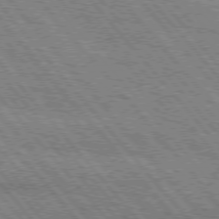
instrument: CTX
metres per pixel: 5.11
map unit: Hpe
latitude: 75.4993
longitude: -153.9717
